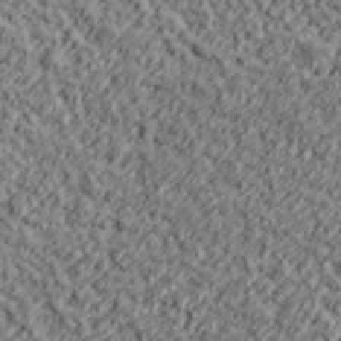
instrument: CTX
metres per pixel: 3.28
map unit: lHvf
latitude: 38.0633
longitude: -91.4993
